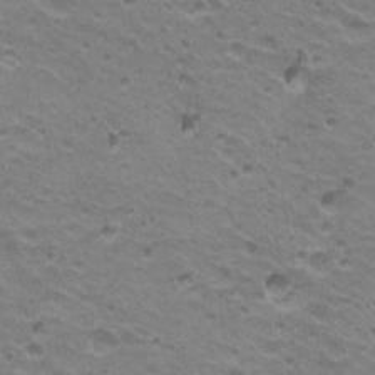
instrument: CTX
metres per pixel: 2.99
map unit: Hto
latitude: 21.7828
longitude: -32.4601
